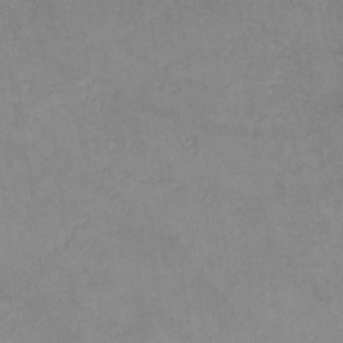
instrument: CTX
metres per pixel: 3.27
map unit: lHvf
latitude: -13.7478
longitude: -102.4034
